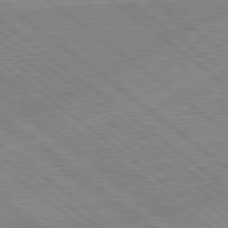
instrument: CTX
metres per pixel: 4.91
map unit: lApd
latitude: 78.9703
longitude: -144.2144
